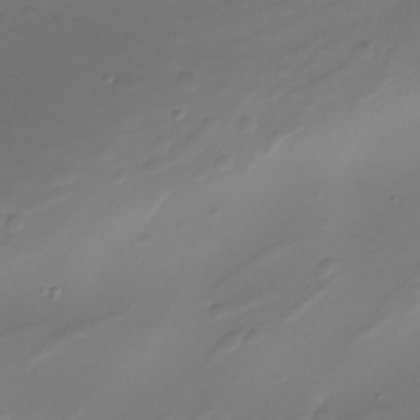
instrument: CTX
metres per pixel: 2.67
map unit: Nhe
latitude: -35.7289
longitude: -117.3860
